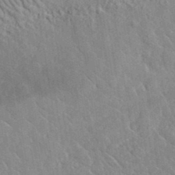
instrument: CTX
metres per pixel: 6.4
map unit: lHvf
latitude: 37.4427
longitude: -90.5924
